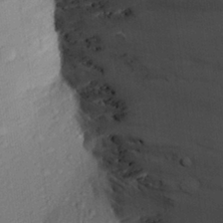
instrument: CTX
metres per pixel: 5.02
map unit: Aa
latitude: 27.3482
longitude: -137.5560
